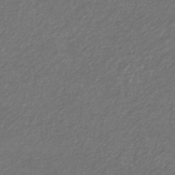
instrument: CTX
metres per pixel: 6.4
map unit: eHb
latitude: -32.3118
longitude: 70.0661
